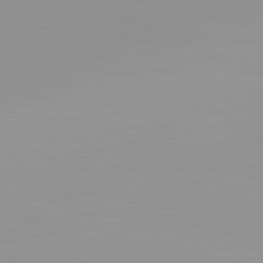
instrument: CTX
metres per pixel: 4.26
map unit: Hpe
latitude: 78.1956
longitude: -145.7260
